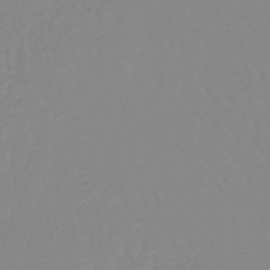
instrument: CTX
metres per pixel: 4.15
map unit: lHb
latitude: -44.0850
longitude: 79.2754
